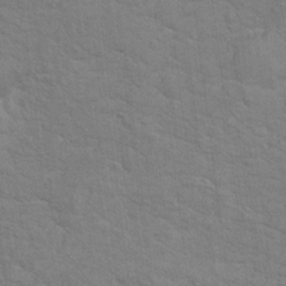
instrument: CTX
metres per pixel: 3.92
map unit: Hto
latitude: 17.0458
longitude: -38.3467
